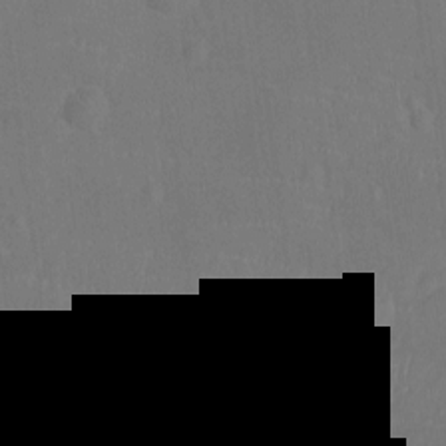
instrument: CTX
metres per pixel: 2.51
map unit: Ht
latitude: -9.5777
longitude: -22.0822
